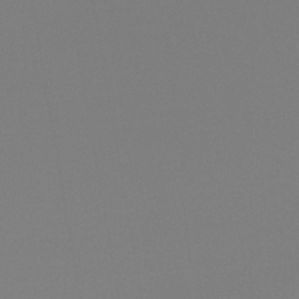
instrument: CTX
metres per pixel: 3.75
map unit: lHb
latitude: -44.4629
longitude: 75.2376
